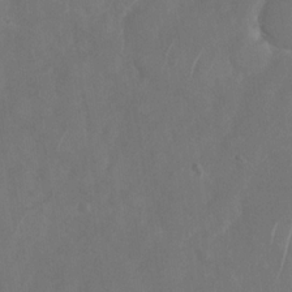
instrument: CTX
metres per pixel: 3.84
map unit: Nhu
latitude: -29.2565
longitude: -58.2334
